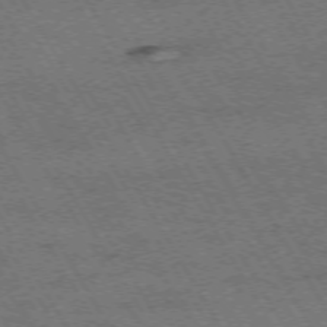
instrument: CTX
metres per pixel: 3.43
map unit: Hpe
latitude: -73.7855
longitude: 3.2186
